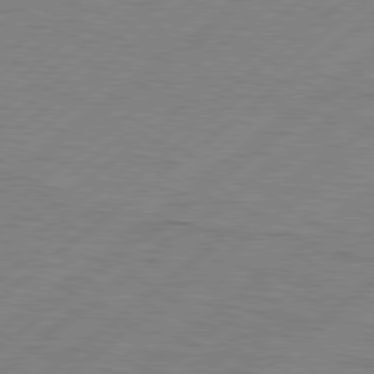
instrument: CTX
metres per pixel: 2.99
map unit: Hpe
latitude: 78.7435
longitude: -120.8569
